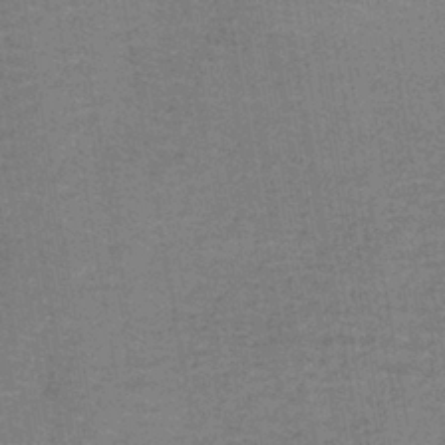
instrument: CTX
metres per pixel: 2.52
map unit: HNb
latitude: -37.4265
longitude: 52.2739
